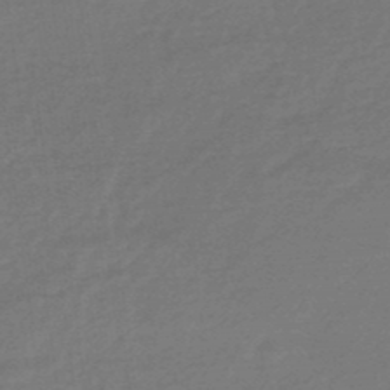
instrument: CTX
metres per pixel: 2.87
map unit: HNhu
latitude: -46.7841
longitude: 89.5777
